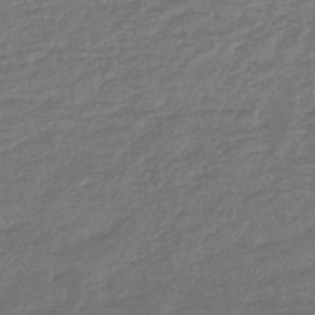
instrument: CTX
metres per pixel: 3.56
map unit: lHb
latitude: -44.6896
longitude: 80.0472
